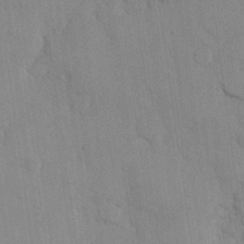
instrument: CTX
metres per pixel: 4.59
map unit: Hve
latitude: 26.4601
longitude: 150.8786
